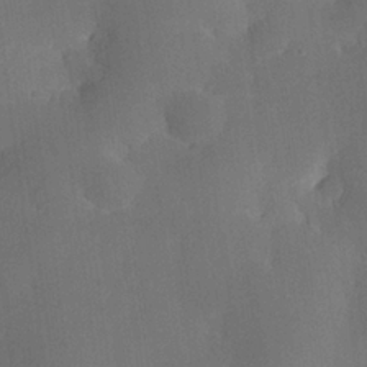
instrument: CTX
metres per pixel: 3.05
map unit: Hve
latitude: 24.7624
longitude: 150.8219
